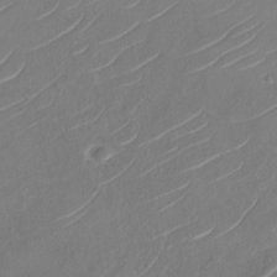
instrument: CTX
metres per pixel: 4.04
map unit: Nhu
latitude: -29.7667
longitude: -72.4223
